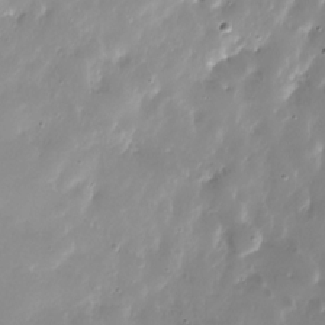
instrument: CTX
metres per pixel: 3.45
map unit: Nhu
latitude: -27.4643
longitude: -60.1578
